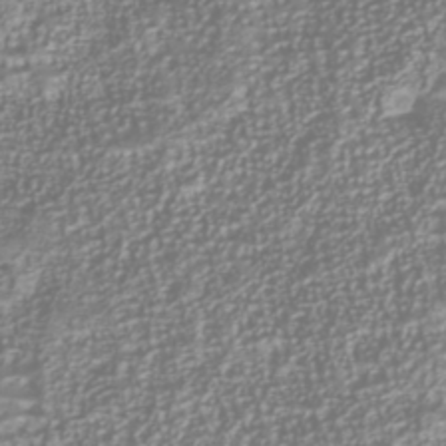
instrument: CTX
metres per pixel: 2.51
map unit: Nhu
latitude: -40.2928
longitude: -84.7813
